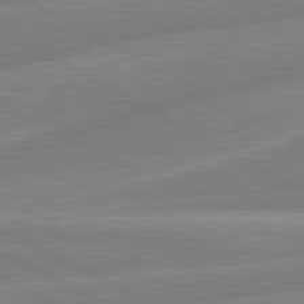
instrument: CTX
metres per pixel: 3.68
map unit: lApd
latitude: 81.0080
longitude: -168.1767
